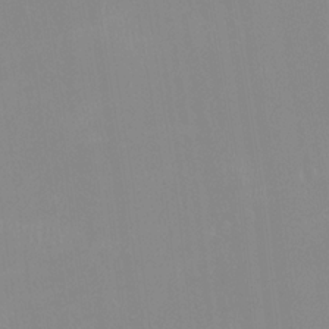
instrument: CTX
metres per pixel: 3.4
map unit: Htu
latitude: -15.3699
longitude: -47.7261
